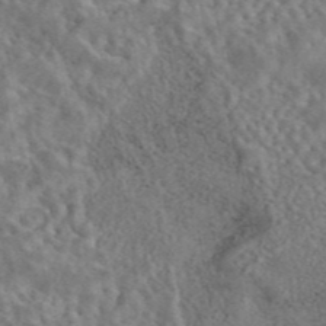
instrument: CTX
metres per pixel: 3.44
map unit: eAb
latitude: 43.4049
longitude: 109.2565
